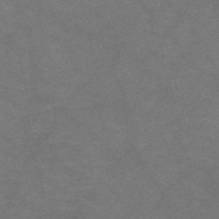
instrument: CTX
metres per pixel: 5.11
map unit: Nve
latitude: -58.1983
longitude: 59.5021
